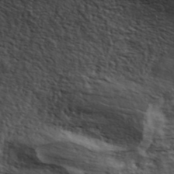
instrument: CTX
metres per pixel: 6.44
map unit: ANa
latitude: 43.3671
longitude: 48.1417
